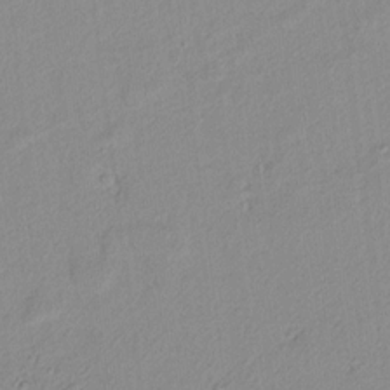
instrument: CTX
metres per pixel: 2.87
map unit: lAvf
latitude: 8.0444
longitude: 167.1431
